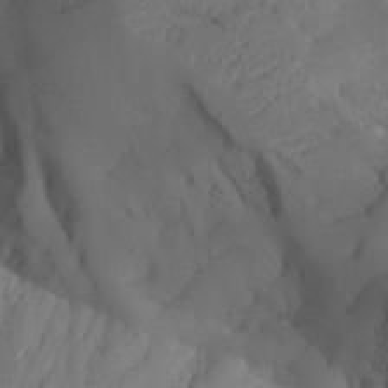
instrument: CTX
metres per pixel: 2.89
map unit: Aa
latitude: 25.5749
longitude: -128.3467
